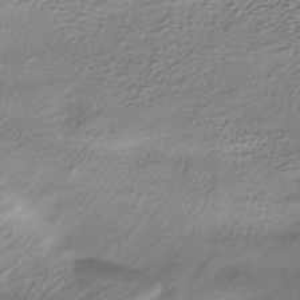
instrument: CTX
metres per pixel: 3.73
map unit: HNhu
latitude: -43.4454
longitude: 106.4062
